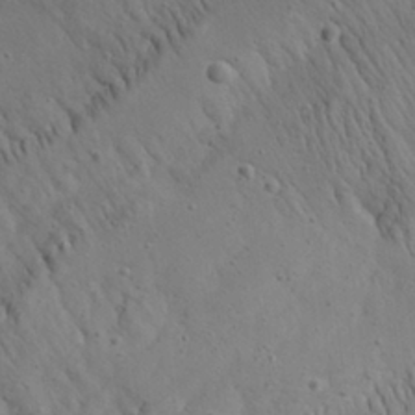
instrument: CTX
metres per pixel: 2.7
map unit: Aa
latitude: 26.5735
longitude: -142.4034
